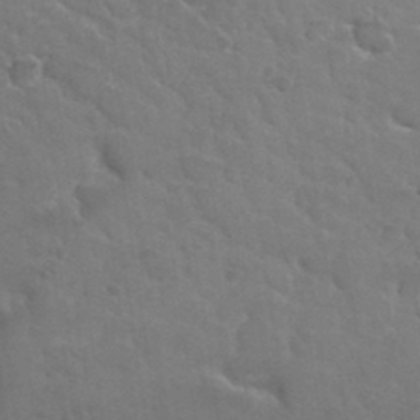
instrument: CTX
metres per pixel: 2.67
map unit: Hto
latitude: 34.6490
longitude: -50.2333
